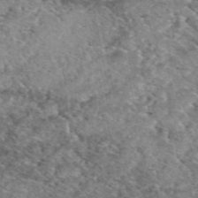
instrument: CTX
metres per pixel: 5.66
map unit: eAb
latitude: 49.5938
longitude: 109.9556
